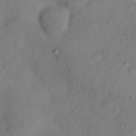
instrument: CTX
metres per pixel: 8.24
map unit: Nhu
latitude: 11.2537
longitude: -28.9325
